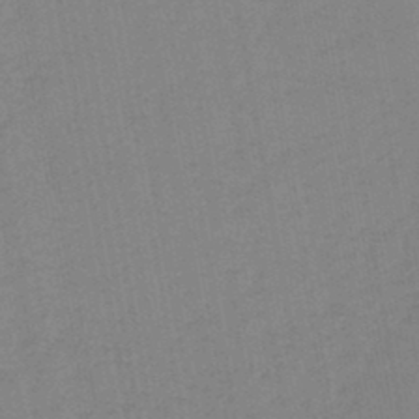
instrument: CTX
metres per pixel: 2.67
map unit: lHb
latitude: -44.5574
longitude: 63.1431
